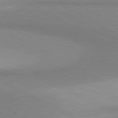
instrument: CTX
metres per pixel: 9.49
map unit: lApd
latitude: 80.8758
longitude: 157.9556
